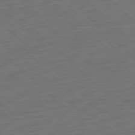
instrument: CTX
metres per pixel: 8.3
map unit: Ap
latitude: -80.0283
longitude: -55.2537
